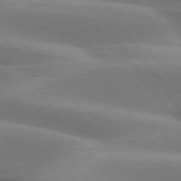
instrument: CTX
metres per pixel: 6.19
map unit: lApd
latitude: 74.4034
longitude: -49.3293
